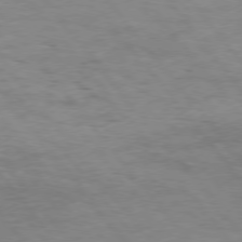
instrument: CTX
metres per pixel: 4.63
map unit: Hpe
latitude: 75.2159
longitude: -141.6693
